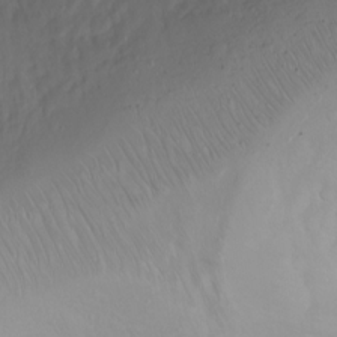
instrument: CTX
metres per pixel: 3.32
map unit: Ht
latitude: 1.7827
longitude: -36.4412
